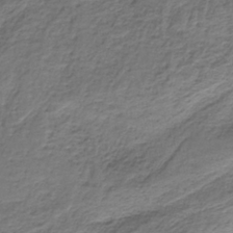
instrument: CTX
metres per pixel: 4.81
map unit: HNb
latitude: -35.8233
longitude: 58.3306
